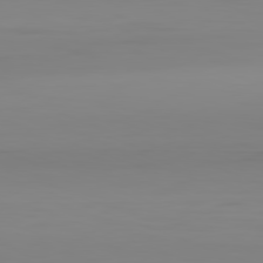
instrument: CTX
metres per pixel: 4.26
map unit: Hpe
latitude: -82.2361
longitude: 9.0297
